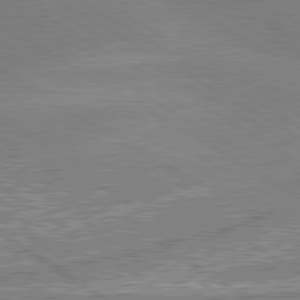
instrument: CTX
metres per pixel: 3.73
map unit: lApd
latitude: 80.0444
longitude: -179.3104
